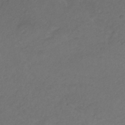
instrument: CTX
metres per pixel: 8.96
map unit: ANa
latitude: -38.5952
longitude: 94.6329
